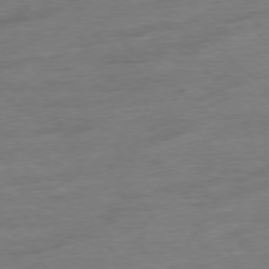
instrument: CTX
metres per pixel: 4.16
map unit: Ap
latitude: -77.6722
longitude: -97.3293
